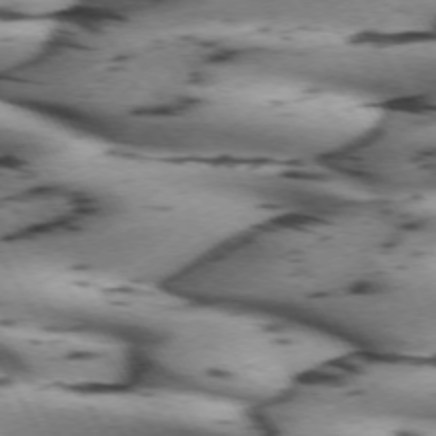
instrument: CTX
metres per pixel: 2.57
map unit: lApd
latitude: 71.7449
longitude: -52.0444
